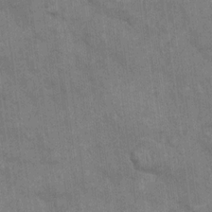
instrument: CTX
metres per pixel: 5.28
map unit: eHh
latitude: 13.7828
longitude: -65.6694
